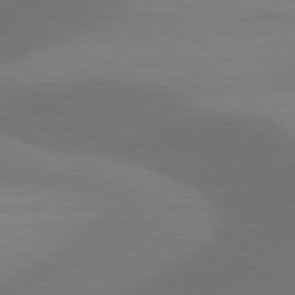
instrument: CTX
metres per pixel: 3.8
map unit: lApd
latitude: 81.1214
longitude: 127.4265
